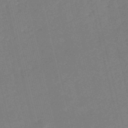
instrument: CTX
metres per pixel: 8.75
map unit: HNb
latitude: -54.5007
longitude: -39.8583
